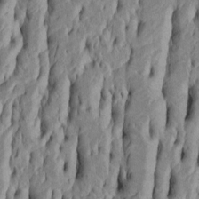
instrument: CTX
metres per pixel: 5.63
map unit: Htu
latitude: -5.2942
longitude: 151.7477
